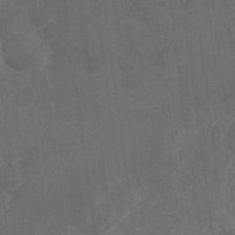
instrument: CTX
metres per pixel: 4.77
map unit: Nhe
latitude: -35.8422
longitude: -178.4034
